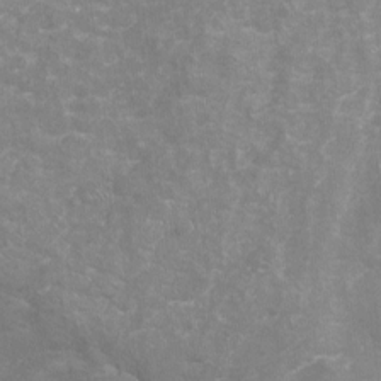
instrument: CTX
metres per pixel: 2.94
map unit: Nhu
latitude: -17.8045
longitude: -57.0647
